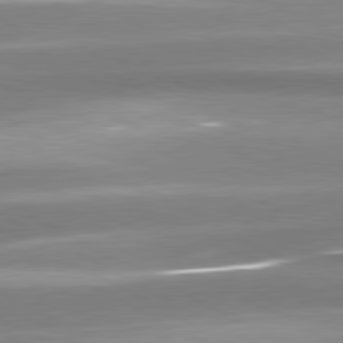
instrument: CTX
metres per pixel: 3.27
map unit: lApd
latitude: 80.8947
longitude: -135.5560
